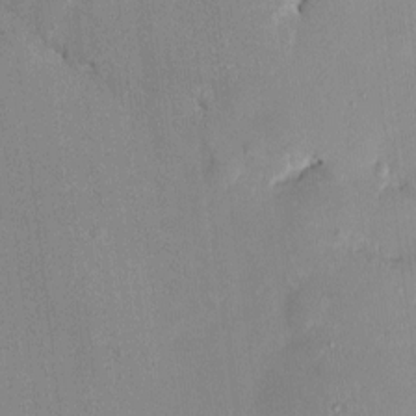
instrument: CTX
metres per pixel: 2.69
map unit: HNhu
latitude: 0.9513
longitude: -5.1592
